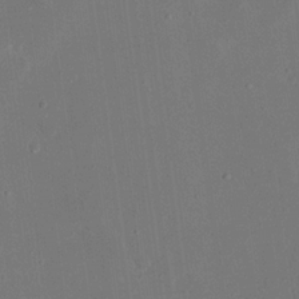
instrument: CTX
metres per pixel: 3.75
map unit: eHh
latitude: 18.4790
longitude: -70.4601
